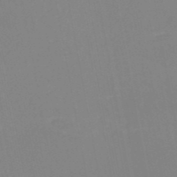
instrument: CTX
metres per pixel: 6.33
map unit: HNb
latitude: -50.8030
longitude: -53.6316
